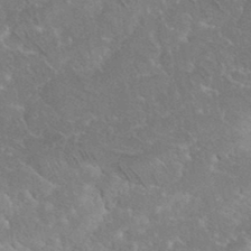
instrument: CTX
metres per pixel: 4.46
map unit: eHh
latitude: 35.8205
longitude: -64.4034
